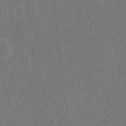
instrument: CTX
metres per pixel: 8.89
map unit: Nhu
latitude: 11.1403
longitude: -27.4804
